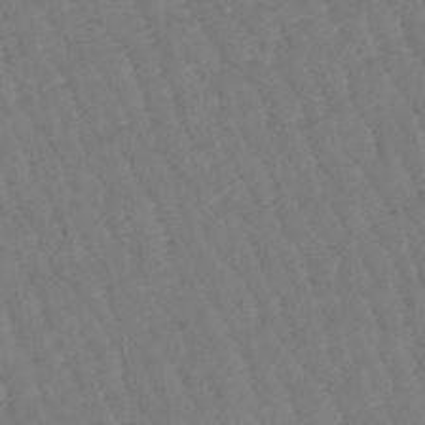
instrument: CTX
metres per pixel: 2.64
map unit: eHb
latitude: -46.7274
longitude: 80.7841
